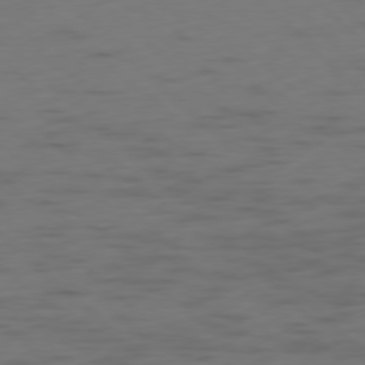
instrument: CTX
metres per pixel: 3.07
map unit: Ap
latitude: -78.4440
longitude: -62.2334
